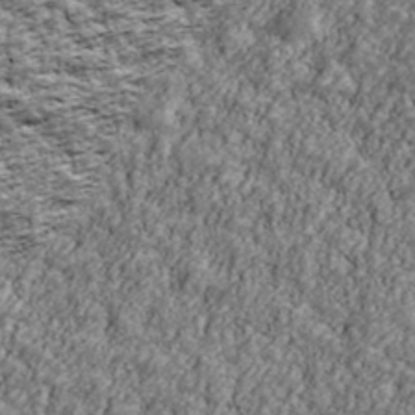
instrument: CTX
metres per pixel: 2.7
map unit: Ave
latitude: 42.5546
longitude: -111.5371
